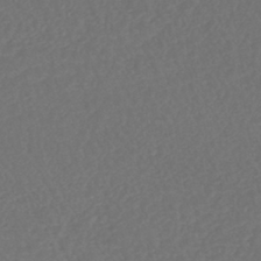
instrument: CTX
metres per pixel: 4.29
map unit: lHb
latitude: -43.0675
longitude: 68.8408
